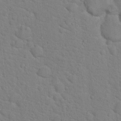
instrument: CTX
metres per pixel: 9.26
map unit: Hto
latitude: 18.4223
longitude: -34.8758
